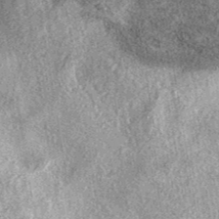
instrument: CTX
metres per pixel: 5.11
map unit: eAb
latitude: 39.0647
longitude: 106.5763
